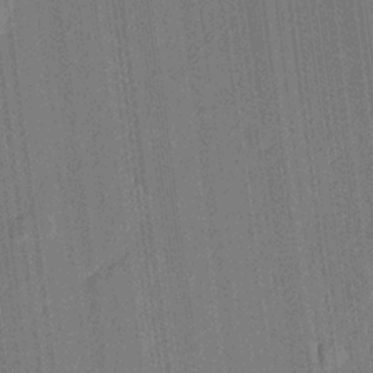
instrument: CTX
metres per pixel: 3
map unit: lHvf
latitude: 22.1200
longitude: 144.7463
